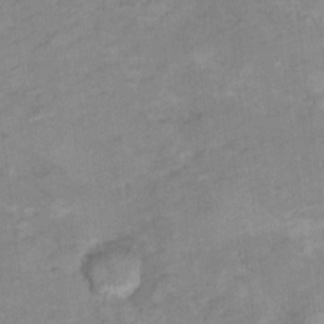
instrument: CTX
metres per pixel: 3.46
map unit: Hto
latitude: 7.1970
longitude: -36.7624
